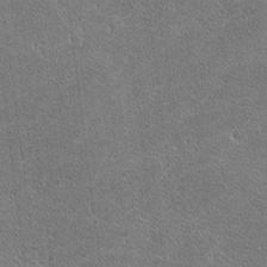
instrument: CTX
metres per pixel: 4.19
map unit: lHvf
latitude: -11.5210
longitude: -105.0648
